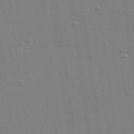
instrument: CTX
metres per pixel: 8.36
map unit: lAvf
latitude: 28.4601
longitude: -108.8380
